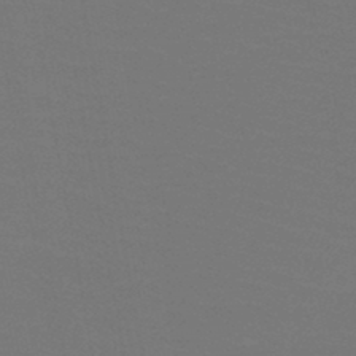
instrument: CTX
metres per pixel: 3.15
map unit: HNb
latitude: -47.3887
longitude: -44.5357
